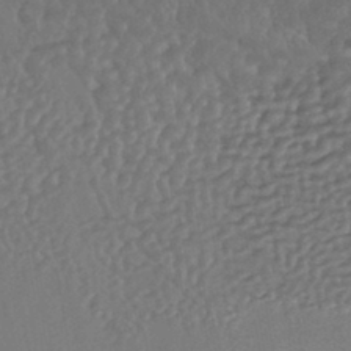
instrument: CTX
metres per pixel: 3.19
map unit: HNhu
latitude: -43.6910
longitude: 94.8786
